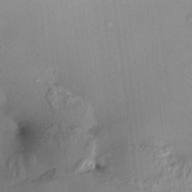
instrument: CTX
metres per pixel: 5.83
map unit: HNhu
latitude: 11.8206
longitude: 11.1053
